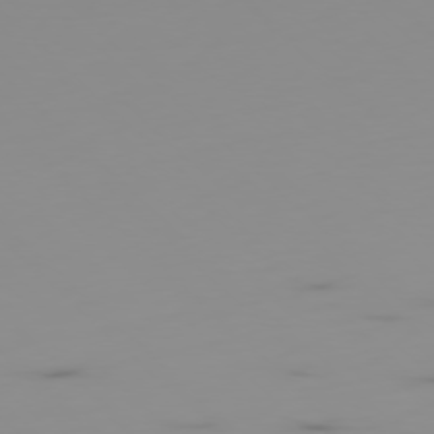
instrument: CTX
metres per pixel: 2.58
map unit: Ap
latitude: -77.5399
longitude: -63.4616
